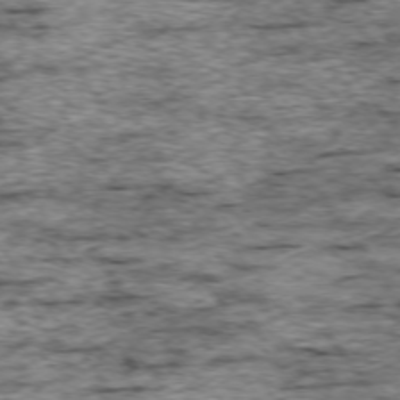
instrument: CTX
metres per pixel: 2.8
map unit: Ap
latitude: -74.8975
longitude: -87.6694
